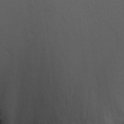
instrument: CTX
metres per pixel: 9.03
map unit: Aa
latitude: 18.3845
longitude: -141.7449
